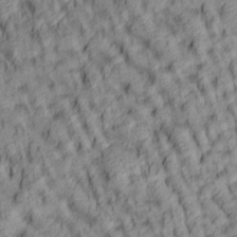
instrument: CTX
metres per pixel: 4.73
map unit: lAa
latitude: 5.4993
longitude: -116.1011
